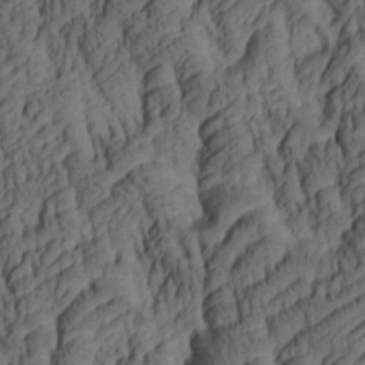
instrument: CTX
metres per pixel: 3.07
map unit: lAa
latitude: 4.7435
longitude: -115.2914
